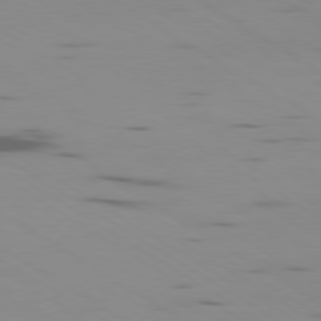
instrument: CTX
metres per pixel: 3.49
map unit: Ap
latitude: -80.1984
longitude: -102.8002
